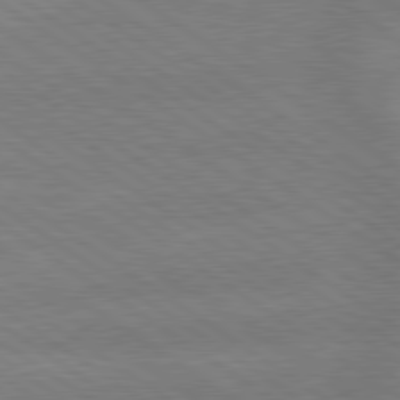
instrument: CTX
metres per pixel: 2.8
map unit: lApd
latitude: 79.6127
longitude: -164.4979
